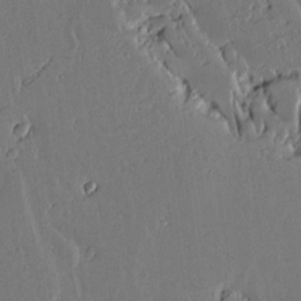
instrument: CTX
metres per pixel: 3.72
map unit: lAvf
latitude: 15.3482
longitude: -127.2537
